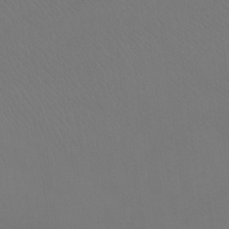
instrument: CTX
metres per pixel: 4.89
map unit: Ht
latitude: -7.7855
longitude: -37.1403
